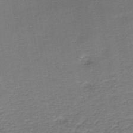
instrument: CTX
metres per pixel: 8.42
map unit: HNb
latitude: -41.8233
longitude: 50.8030
